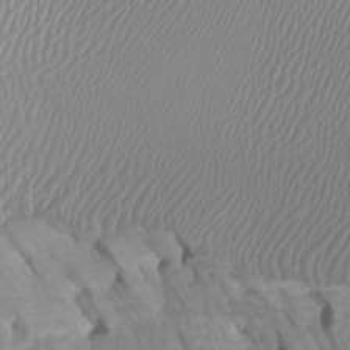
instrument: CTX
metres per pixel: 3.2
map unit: Htu
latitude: -7.2187
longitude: -67.6316
